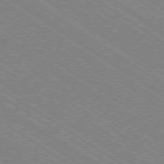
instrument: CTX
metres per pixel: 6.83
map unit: Ap
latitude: -79.1431
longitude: -79.5371
